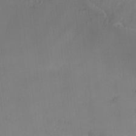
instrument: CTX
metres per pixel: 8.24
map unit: Nhe
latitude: -36.6329
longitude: -177.7449
